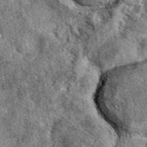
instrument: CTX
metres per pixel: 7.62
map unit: eAb
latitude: 39.4993
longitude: 108.5763
